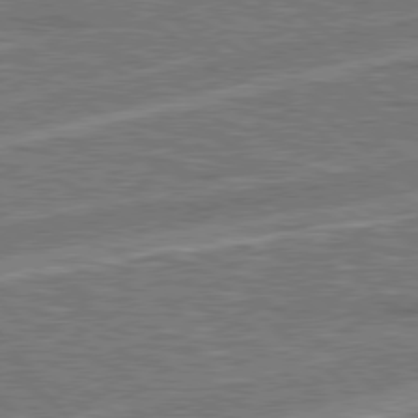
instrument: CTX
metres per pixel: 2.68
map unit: Hpe
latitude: 78.4412
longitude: -157.9906
